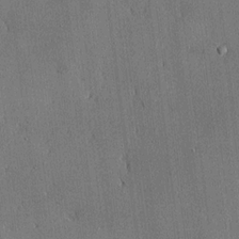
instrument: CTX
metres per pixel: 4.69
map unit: lHvf
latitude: 20.4790
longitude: 144.2362
